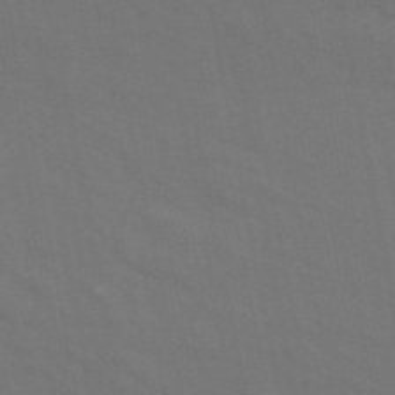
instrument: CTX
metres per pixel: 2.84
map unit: ANa
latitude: 49.0269
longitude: -76.5734
